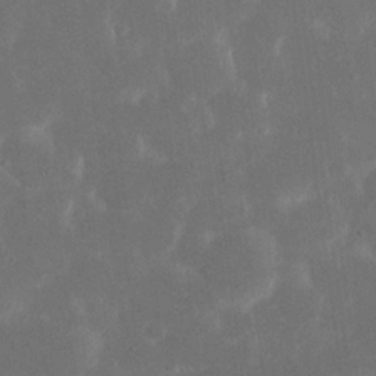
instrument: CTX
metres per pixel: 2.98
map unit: eHh
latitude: 19.0647
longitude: -70.8569
